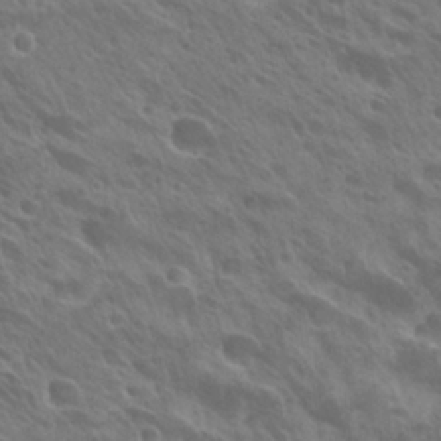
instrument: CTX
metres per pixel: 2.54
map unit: Hto
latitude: 26.1389
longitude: -40.1388
